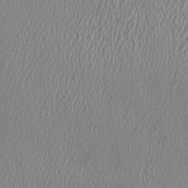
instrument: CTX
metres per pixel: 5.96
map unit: HNhu
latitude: -0.4251
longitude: 0.3307
